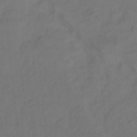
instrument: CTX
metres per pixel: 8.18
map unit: Hto
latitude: 7.4048
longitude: -61.6694
